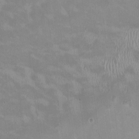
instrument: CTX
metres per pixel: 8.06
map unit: HNhu
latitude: -0.0094
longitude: -4.0444
